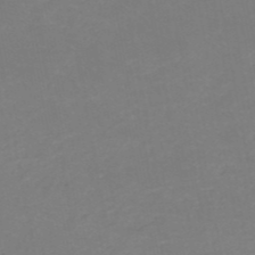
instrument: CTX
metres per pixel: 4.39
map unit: HNb
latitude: -50.2361
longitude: -50.4979
